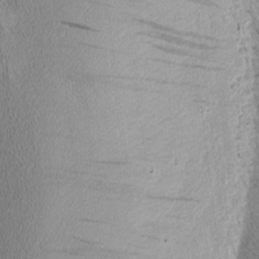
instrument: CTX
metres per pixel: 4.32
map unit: Nhu
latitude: -7.2187
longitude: -152.1767
